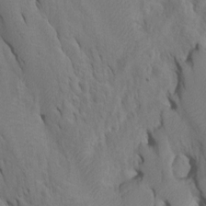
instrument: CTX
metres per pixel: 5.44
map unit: Htu
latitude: -6.7274
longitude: 144.9920
